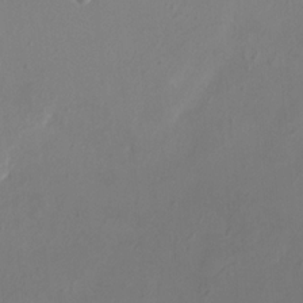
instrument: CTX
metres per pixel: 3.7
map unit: HNhu
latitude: 8.3278
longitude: -2.0444
